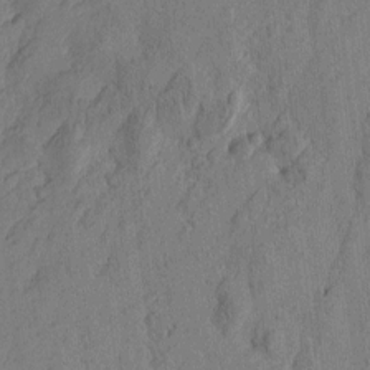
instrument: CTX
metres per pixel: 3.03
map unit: Htu
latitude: -1.5399
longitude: -176.5168
